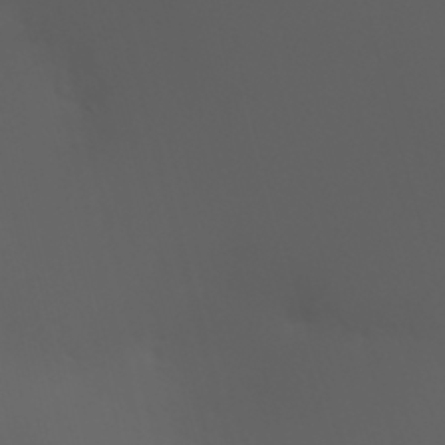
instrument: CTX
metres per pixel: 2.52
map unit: HNhu
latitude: 6.1956
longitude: 13.9367
